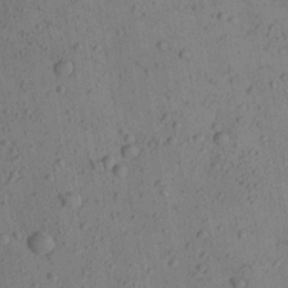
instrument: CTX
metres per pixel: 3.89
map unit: Aa
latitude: 23.1592
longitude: -143.1403
